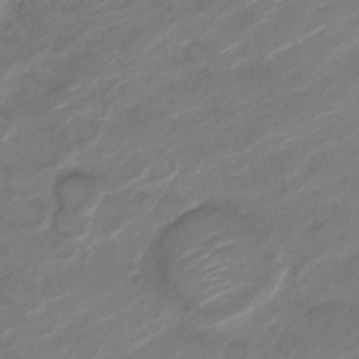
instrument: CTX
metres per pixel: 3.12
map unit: Nve
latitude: -18.3117
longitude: 107.6722
